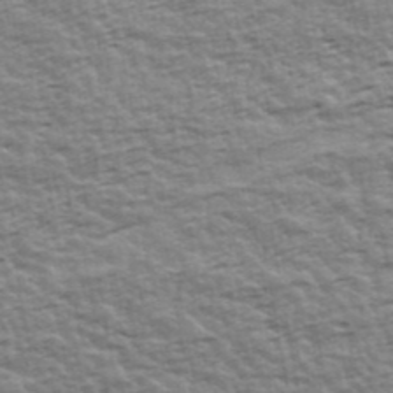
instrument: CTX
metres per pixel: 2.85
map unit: Ave
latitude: 42.8380
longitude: -112.4979
